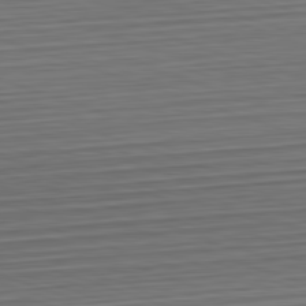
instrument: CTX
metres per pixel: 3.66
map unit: Hpe
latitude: -82.6329
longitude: 14.5763
